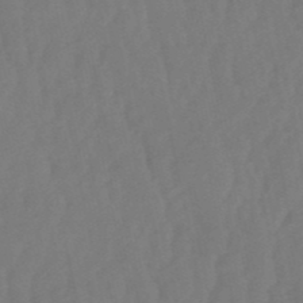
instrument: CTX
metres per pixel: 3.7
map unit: eHb
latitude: -50.7841
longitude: 77.3132
